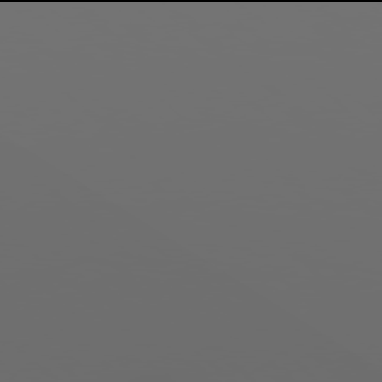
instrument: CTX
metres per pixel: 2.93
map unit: Hpe
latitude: 77.9906
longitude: -177.7827
